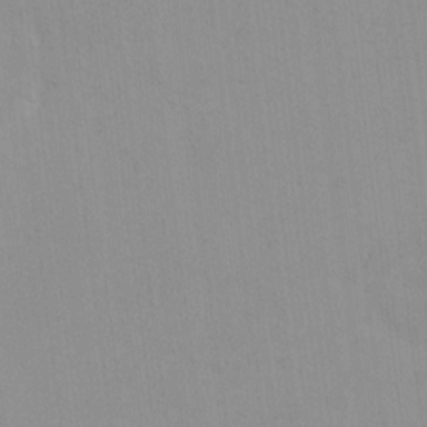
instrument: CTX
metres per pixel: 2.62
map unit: HNhu
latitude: 5.6694
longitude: 8.4818
